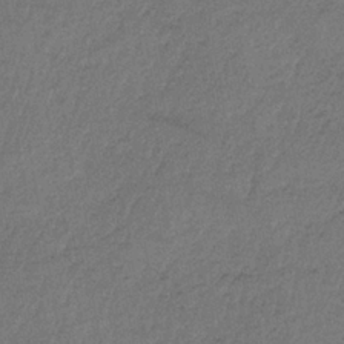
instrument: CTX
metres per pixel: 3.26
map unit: HNb
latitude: -34.2173
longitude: 62.5762
